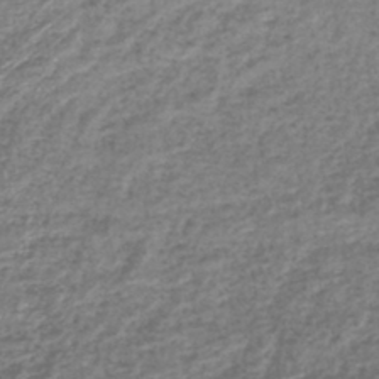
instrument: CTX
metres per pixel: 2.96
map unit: lHb
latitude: -43.0108
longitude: 72.2739
